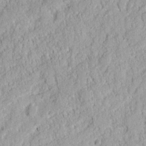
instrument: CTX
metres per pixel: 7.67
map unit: Nhu
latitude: 13.0081
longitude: -73.8773
